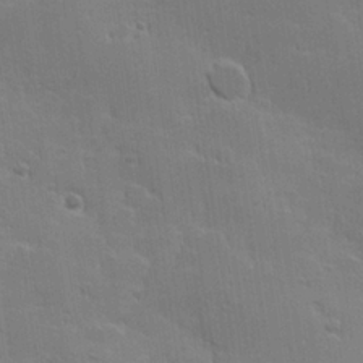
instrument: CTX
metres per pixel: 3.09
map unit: Hve
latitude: 23.4615
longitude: 146.9541
